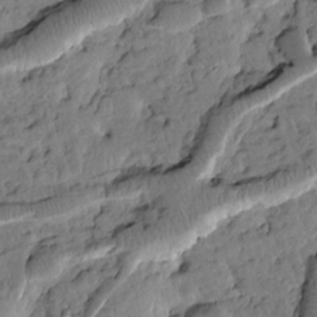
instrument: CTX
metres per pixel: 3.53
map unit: Htu
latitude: 1.5371
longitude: 177.3510
